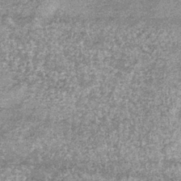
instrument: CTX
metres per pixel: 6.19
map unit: lHb
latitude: -37.1620
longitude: 66.3873
